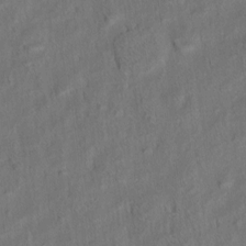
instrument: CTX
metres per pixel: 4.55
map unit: eHh
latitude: 6.1956
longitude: -76.9136
